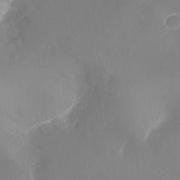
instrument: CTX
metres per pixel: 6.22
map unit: Ht
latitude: -16.8975
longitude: -44.6490
